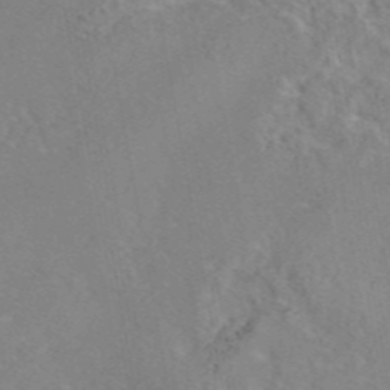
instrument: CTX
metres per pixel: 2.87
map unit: eAb
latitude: 45.7638
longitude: 110.3117
